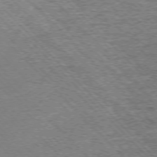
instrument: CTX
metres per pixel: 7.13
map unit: Ap
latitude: -76.5385
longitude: -92.2711
